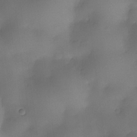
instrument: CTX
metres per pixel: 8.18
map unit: eHh
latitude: -23.7289
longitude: 15.5399
